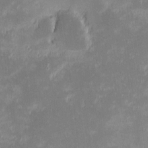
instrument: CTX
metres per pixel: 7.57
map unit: eHh
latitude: -1.5399
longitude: -84.7246
